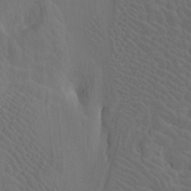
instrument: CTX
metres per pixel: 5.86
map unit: Htu
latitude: -7.6910
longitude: -67.0458
